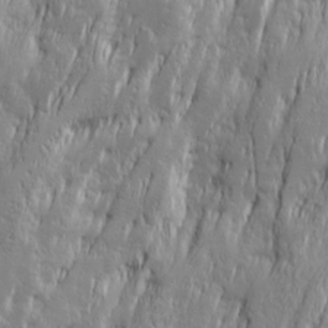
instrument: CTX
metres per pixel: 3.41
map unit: Ave
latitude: 15.1026
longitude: -135.7827
